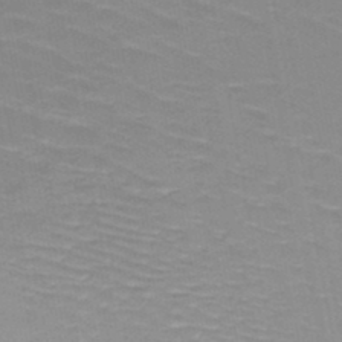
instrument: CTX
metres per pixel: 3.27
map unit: HNb
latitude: -48.4440
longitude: -47.5938
